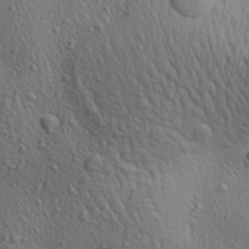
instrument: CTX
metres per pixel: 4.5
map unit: Aa
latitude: 26.8947
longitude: -138.3278
